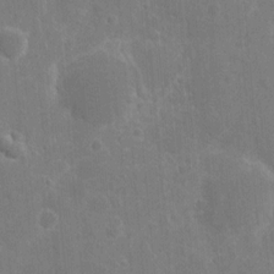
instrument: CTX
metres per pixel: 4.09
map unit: eHh
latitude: 9.9906
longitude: -71.8205
